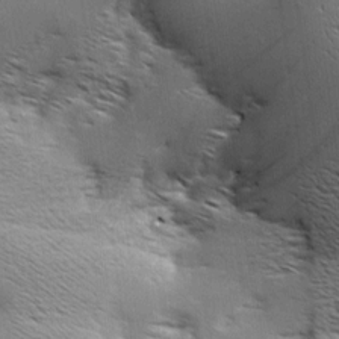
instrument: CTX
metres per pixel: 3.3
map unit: Aa
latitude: 9.1781
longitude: -140.3278
